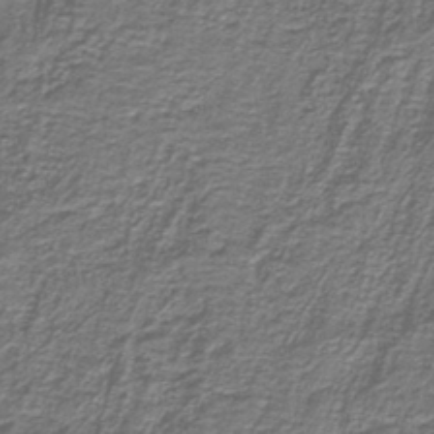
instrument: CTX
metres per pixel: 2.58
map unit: lHb
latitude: -40.8597
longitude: 55.0109
